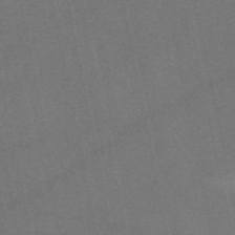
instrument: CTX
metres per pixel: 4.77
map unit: eAb
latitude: 47.1970
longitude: 115.7477
